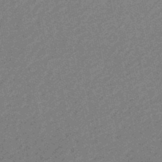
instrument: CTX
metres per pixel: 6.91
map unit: eHb
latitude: -44.4440
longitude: 89.0486
